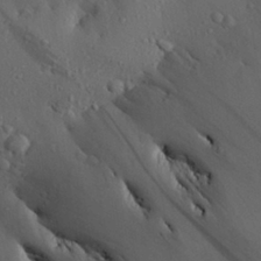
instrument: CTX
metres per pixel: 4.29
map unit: Aa
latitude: 28.6868
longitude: -131.7450
